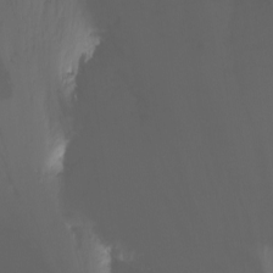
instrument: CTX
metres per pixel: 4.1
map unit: Nhu
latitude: -12.6519
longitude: -60.9324
